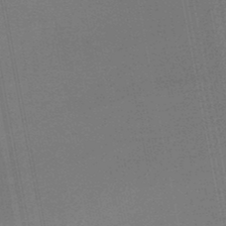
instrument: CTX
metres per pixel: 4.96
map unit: eHb
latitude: -48.7463
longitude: 86.7274
